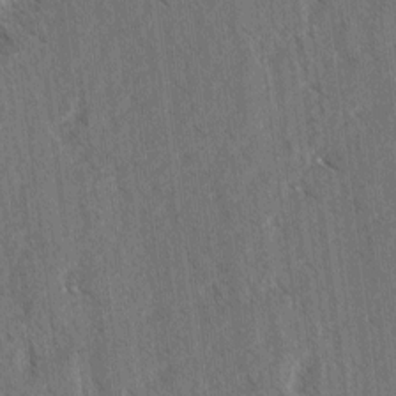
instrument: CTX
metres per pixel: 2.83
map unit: lAvf
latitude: 4.6301
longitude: -105.7261
